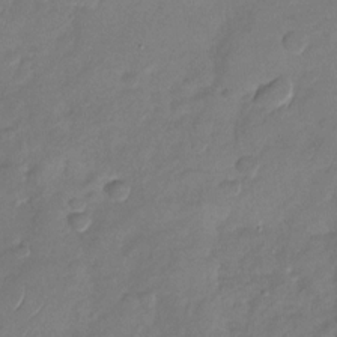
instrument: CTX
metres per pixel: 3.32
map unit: Nhu
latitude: -28.7841
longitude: -62.3279
